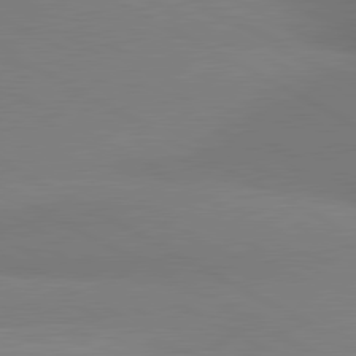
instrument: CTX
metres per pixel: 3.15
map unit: lApd
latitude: 80.7246
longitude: 127.7855
